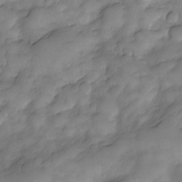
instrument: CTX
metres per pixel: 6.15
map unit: Nve
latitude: -26.7841
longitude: -149.2537
